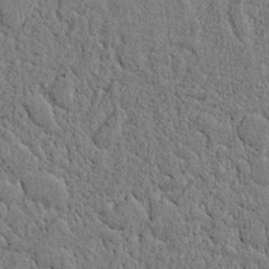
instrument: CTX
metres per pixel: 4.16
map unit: lAvf
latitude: 6.7435
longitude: 164.9164
